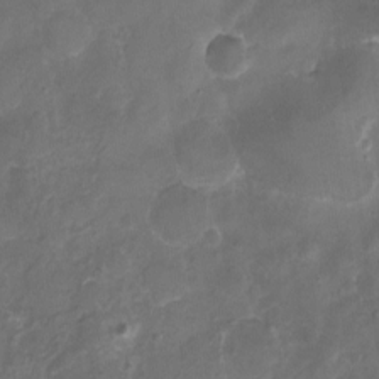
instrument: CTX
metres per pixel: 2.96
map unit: eHh
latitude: -6.5007
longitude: -77.7638
